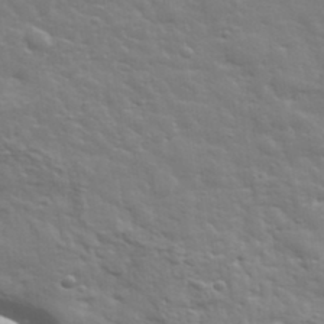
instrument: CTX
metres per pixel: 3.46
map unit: eHh
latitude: 35.4426
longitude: -80.8191
